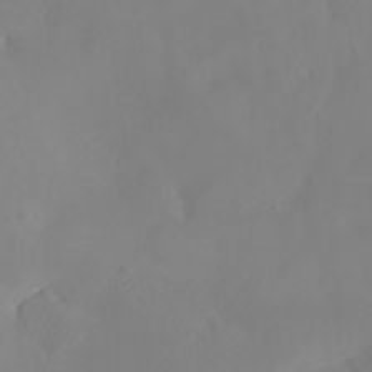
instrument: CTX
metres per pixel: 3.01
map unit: Nhu
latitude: -4.5573
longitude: -73.8773
